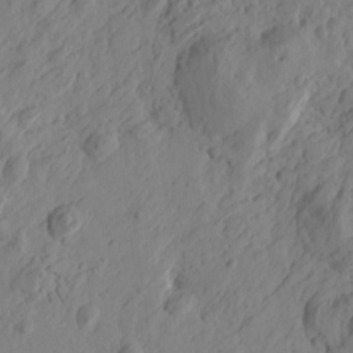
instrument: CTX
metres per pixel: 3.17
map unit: Htu
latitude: -3.5399
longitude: -178.4412
